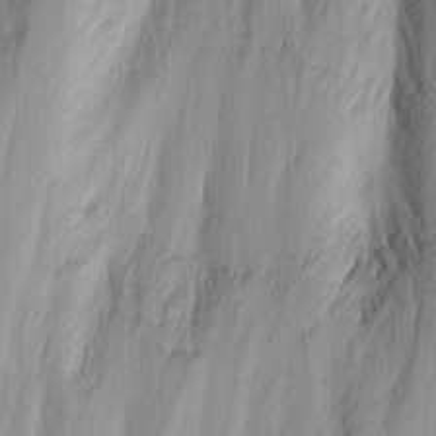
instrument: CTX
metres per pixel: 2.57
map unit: Nhu
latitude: -1.3888
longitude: -73.5749
